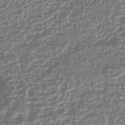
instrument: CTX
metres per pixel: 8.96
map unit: HNhu
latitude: -43.0864
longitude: 106.5952
